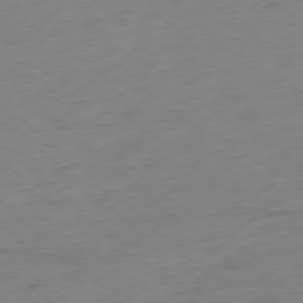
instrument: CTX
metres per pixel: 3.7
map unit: Ap
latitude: -77.8800
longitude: -78.7624
